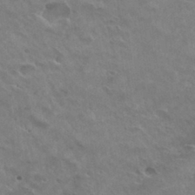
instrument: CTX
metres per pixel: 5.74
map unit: Hto
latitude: 31.2537
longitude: -41.1025
